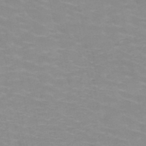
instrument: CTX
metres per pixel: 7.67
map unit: HNb
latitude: -48.2929
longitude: -46.7436
